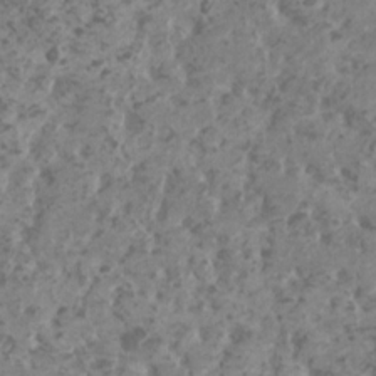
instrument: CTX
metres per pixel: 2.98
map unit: HNhu
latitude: 0.7624
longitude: 7.5399
